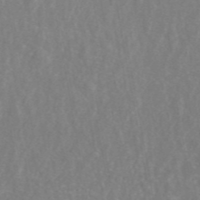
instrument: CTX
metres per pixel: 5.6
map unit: ANa
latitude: 44.8947
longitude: 23.3510
